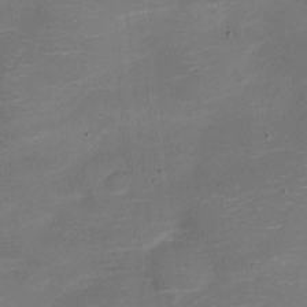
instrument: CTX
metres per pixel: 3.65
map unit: Nve
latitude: -21.1053
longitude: 104.6329
